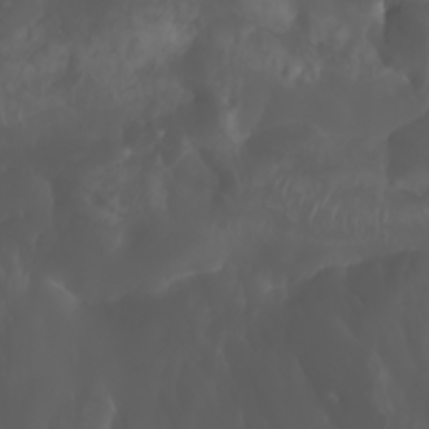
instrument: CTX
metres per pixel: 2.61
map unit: Nhu
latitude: -5.3887
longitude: -89.6316
